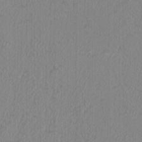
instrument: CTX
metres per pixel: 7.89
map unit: HNhu
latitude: 3.4993
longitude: -2.3467
